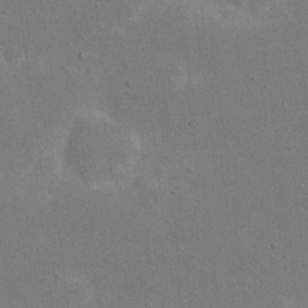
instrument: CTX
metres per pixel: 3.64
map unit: eHh
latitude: 20.8947
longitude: -71.4615
